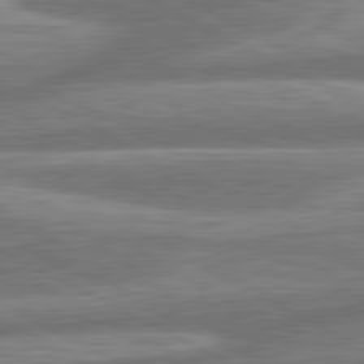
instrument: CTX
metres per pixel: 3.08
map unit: lApd
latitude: 80.8947
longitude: -166.9702
